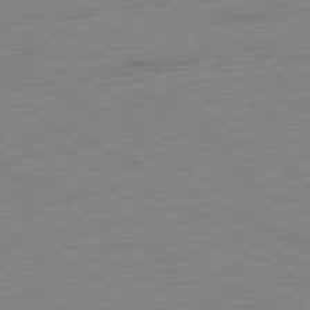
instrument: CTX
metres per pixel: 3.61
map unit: Ap
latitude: -80.2362
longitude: -82.3845
